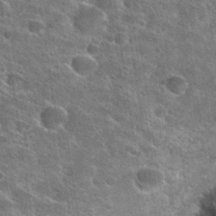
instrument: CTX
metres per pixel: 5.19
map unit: Hto
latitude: 29.3293
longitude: -45.5371
